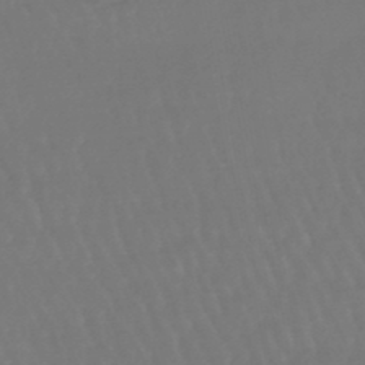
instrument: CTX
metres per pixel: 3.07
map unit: eHb
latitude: -46.6896
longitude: 79.2187
